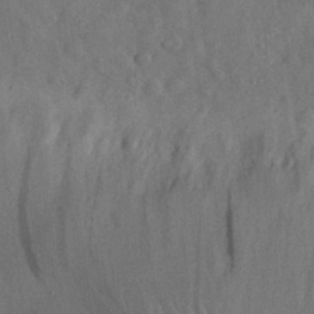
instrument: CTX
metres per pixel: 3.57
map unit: eHh
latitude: 29.1214
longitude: -76.1011
